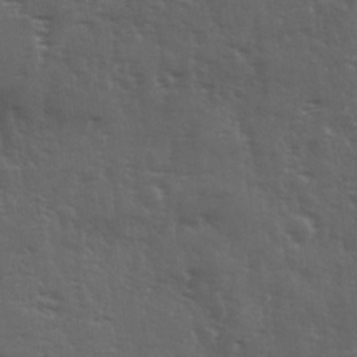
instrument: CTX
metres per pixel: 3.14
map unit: Ave
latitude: 11.6505
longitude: -103.8205
